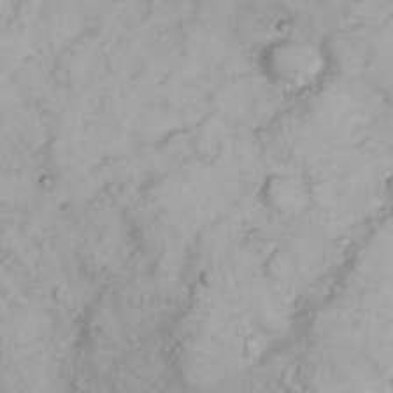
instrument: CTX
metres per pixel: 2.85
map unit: eHh
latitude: 23.2348
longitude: -60.5545
